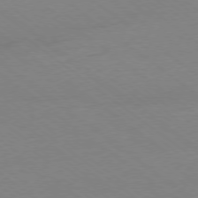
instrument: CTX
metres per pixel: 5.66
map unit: Ap
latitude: -78.5195
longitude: -95.4805
